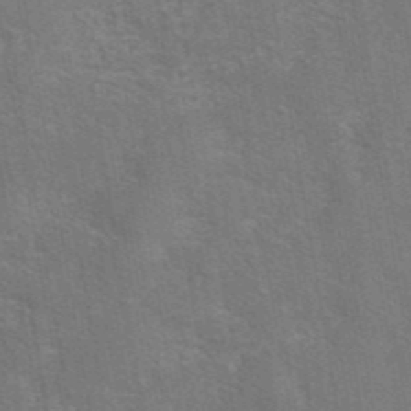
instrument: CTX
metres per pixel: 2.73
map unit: eAb
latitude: 42.3278
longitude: 106.5952
